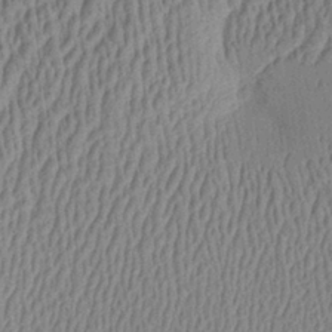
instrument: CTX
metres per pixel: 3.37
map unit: Aa
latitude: 28.7813
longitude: -137.6505
